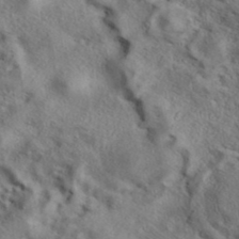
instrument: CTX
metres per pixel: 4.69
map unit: eAb
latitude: 39.3104
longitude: 112.1039
